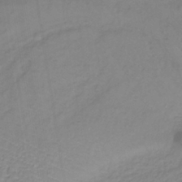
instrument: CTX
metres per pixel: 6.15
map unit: lHb
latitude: -36.0472
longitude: 70.8408
